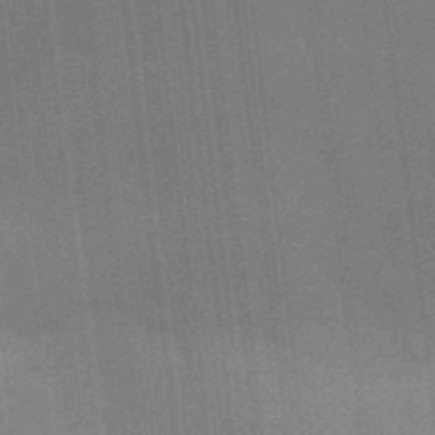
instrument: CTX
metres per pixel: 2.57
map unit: Aa
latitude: 33.0270
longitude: -143.1592
